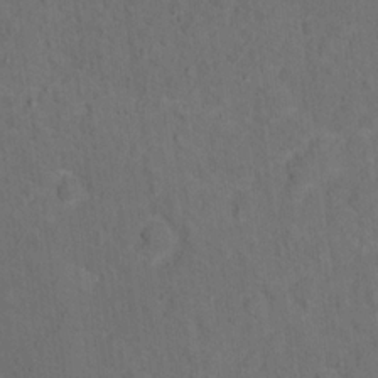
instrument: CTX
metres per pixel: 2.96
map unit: Hto
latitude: 15.5938
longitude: -36.5168
